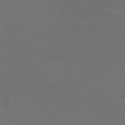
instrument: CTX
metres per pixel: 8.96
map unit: HNhu
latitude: -3.1242
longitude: -3.0269
